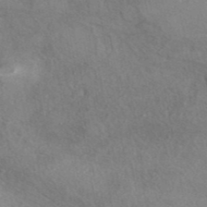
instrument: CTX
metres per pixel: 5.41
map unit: eAb
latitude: 41.2914
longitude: 103.1431
